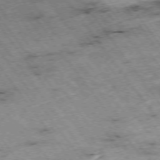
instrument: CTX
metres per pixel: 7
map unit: Hpe
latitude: -75.0676
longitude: 4.0850
